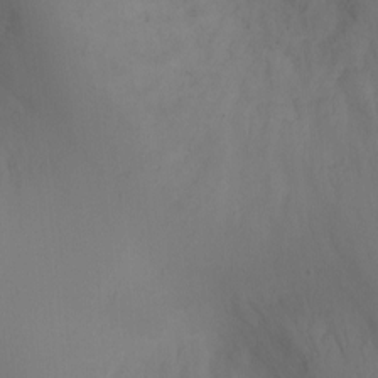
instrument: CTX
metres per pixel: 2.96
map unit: Ht
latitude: 0.6868
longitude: -22.1011
